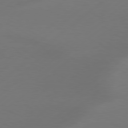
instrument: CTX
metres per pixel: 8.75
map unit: Hpe
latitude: 78.6869
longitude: -130.6113
